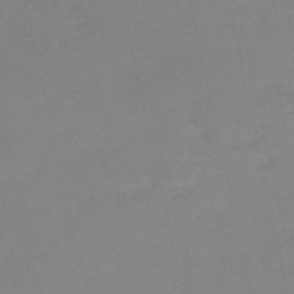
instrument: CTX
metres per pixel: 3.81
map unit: HNb
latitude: -53.9367
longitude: -50.2900
